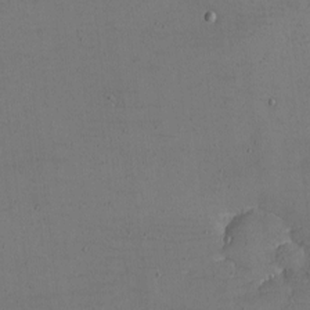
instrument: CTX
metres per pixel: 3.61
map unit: eHh
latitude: -5.2565
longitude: -82.4790
